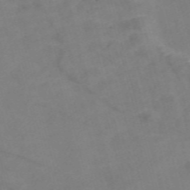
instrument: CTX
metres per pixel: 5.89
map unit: Nve
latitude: -58.2739
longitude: 51.2754
